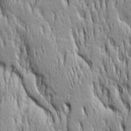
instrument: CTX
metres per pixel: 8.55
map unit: Ave
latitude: 14.3657
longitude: -131.9906
